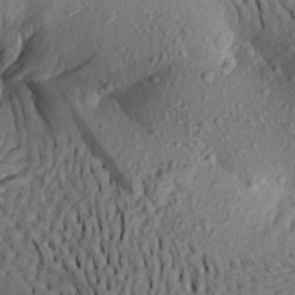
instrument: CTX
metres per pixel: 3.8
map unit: Aa
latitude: 21.0648
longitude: -148.6679
